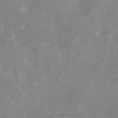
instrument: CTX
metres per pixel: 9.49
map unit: eAb
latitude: 45.8016
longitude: 126.6896
